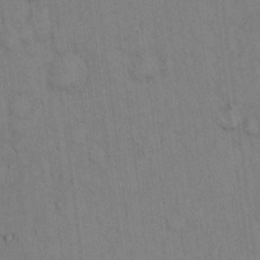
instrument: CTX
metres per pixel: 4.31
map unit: Hto
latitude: 12.6302
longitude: -61.3292
